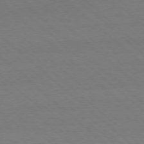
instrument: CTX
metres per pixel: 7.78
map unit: Ap
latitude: -77.9178
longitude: -84.4412
